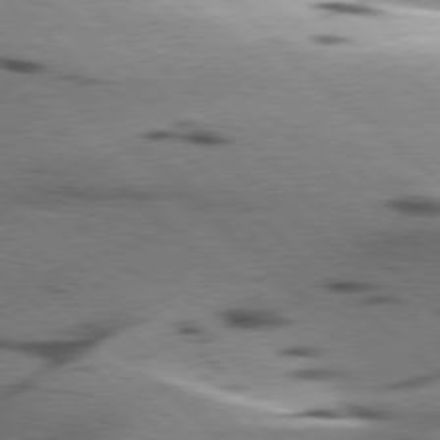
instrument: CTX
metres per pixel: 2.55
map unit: lApd
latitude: 77.5560
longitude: -49.5938
